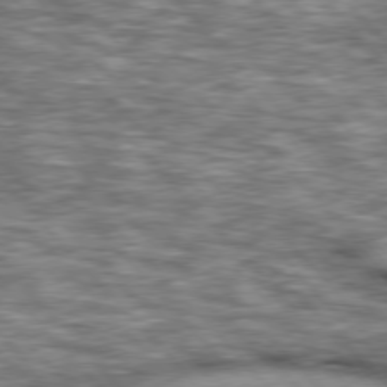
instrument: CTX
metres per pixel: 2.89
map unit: lApd
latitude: 76.7813
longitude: -49.6883
